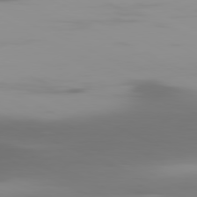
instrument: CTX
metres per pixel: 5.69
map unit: Ap
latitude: -81.2943
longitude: -62.1578
